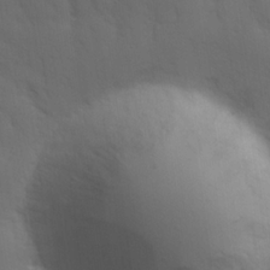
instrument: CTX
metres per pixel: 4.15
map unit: Hve
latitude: 19.6316
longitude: 150.6896
